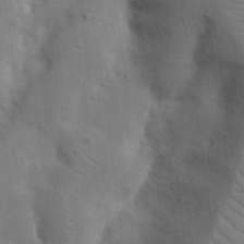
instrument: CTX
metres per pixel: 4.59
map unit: Nhu
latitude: 19.4048
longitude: -74.0822
